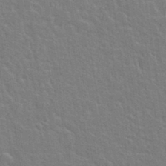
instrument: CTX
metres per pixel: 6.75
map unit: Hto
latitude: 34.5356
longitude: -51.8016
